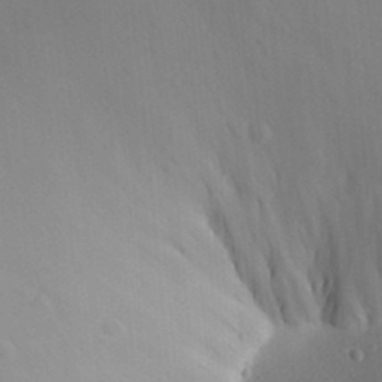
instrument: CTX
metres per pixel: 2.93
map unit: Aa
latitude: 30.5357
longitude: -141.4237
